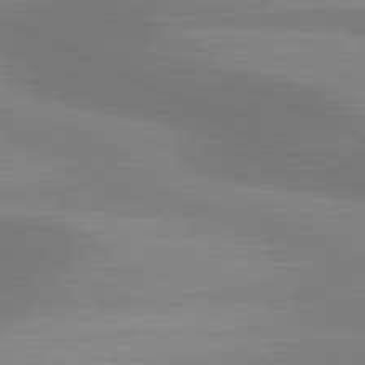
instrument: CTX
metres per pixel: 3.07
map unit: lApd
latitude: 80.8380
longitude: 126.2172
